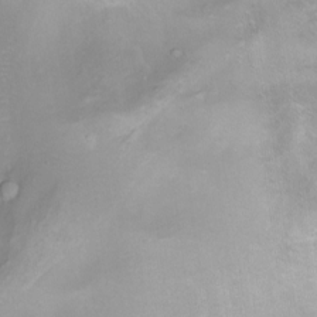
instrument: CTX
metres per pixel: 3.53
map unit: Nhu
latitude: -8.1228
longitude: -72.4223
